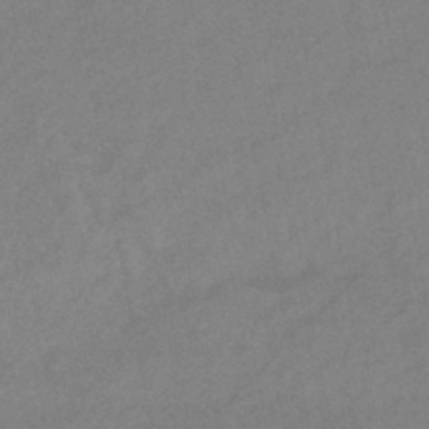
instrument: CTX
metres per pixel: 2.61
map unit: eHb
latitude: -40.5196
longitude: 82.4062
